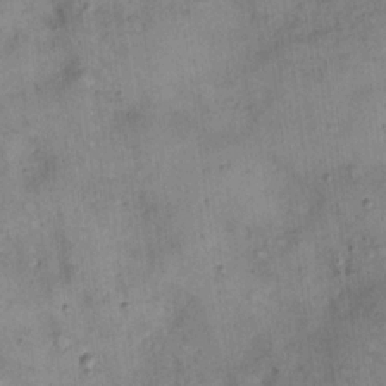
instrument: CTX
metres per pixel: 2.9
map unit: eHh
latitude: 20.9514
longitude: -61.1214
